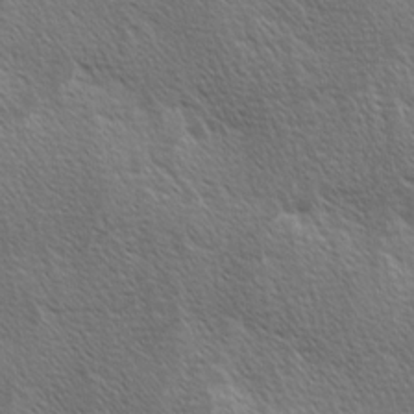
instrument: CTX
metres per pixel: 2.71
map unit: Ave
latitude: 0.7057
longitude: -114.8946
